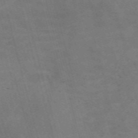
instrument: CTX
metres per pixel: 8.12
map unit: Nve
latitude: -58.7652
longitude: 66.7085
